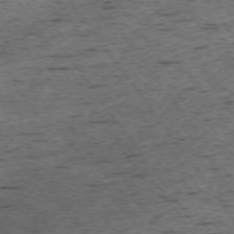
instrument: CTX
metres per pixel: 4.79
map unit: Ap
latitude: -74.5196
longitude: -87.7260
